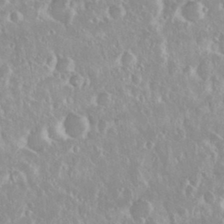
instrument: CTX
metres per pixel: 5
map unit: Nhu
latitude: 29.1781
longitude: -61.3104
